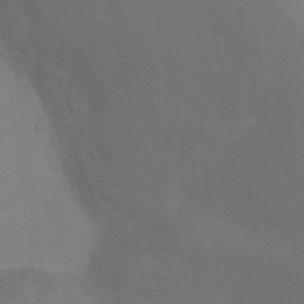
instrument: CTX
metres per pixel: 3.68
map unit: Ht
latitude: 3.3104
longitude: -28.2333
